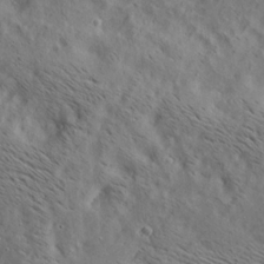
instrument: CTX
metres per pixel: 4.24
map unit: lAa
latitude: 19.9906
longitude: -139.8961
